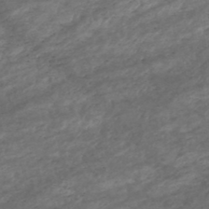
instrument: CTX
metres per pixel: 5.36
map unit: HNhu
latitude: -47.4832
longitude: 28.6330
